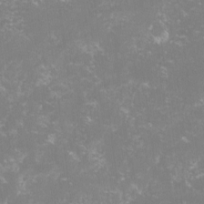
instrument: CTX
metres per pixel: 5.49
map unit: lHvf
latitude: -14.9542
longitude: -100.4412
